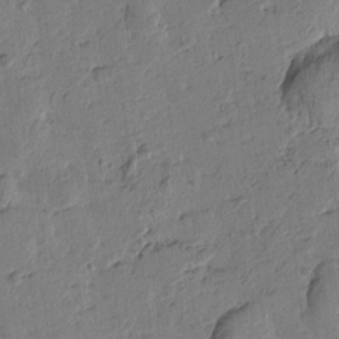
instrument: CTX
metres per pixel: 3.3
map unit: Htu
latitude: -2.1983
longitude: -175.9717
